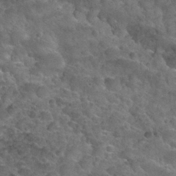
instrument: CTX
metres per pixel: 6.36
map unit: Nhu
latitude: 28.0255
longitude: -54.1011
